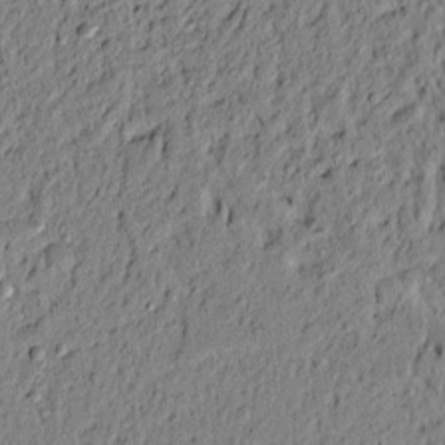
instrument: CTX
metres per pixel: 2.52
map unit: lAvf
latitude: 4.9892
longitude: 164.7652
